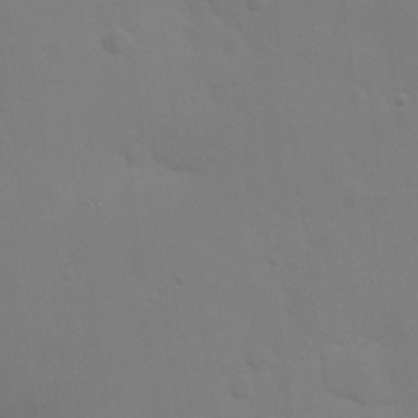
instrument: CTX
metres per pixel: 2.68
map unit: eHh
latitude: 25.8205
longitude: -65.7450
